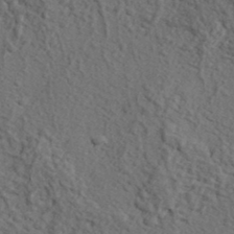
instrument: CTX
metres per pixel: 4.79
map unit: lHvf
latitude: 38.1767
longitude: -87.3293
